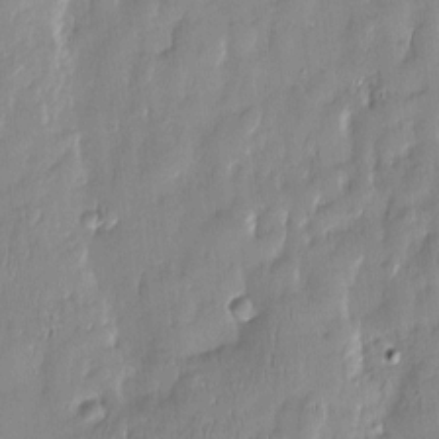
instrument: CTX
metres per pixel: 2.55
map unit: Htu
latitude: -5.8611
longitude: 174.3495
